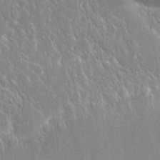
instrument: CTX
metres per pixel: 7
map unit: Nhu
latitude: 25.1781
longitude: -59.7261
